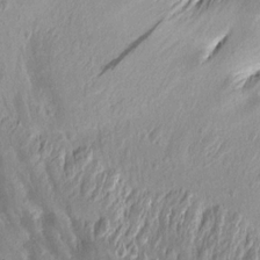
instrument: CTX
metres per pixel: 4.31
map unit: Aa
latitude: 14.7813
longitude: -144.1578
